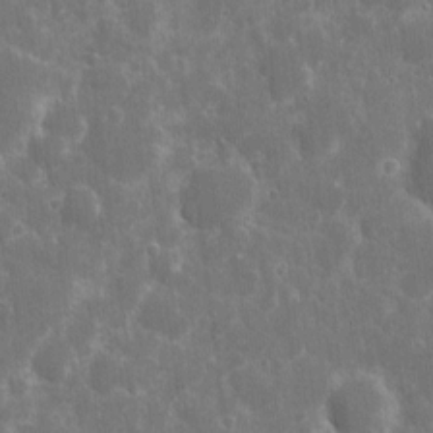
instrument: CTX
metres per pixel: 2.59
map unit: eHh
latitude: 7.3482
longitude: -70.0633
